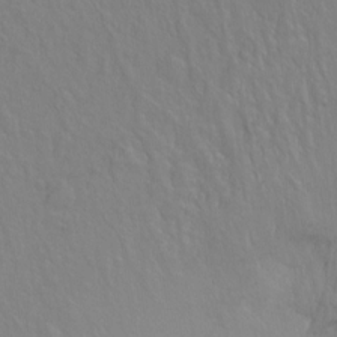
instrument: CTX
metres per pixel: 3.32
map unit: Ht
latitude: -6.9163
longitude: -37.3482
